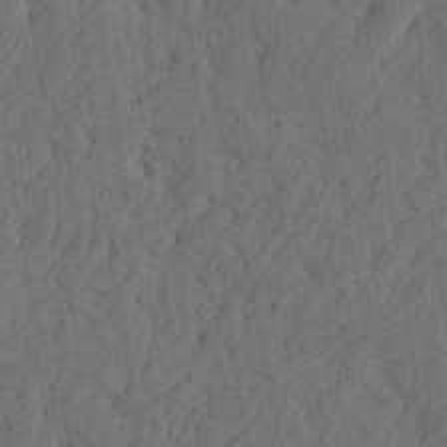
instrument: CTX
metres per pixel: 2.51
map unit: Htu
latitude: -5.2754
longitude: -177.4804
